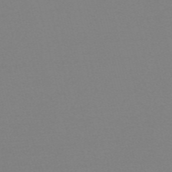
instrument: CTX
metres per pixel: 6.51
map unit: HNb
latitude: -55.8423
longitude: -40.5545
